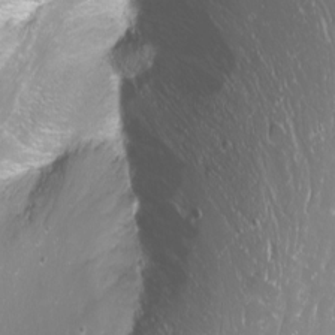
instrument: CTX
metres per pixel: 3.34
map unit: Nhu
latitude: -9.5210
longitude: -69.7827
